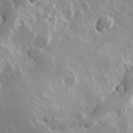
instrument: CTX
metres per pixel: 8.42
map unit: Hve
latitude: 24.2333
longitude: 146.0661
